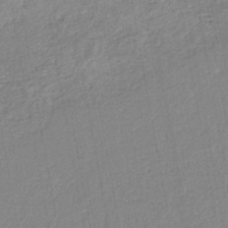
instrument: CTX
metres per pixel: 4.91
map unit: eHh
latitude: -44.9542
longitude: -28.7057
